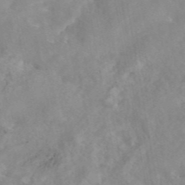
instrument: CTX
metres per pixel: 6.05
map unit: eAb
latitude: 44.8002
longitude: 126.2361
